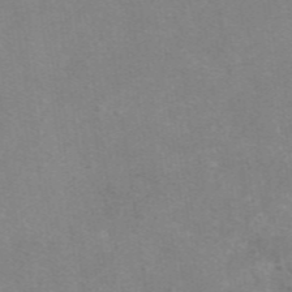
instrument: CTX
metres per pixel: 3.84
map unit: eAb
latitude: 47.8773
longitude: 115.3698
